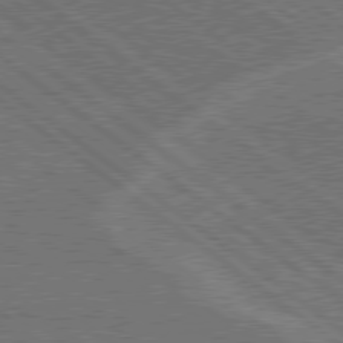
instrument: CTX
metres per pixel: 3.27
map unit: Hpe
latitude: 78.6491
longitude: -161.0458
